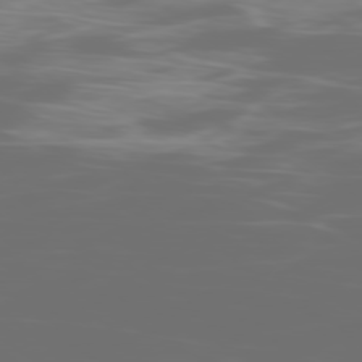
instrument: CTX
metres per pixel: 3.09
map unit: Ap
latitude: -79.4454
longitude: -60.7435
